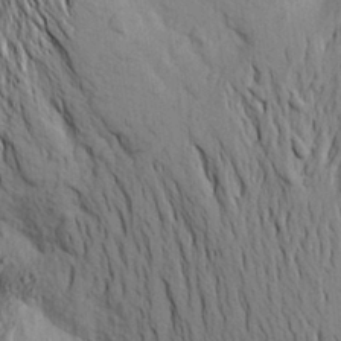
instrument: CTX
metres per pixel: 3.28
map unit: Aa
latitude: 20.1578
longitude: -149.8017
